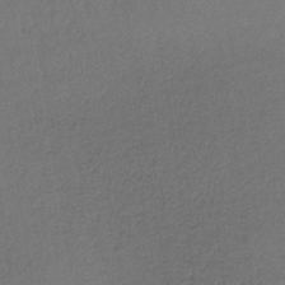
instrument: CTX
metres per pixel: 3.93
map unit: lHb
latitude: -35.2187
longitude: 65.4644
